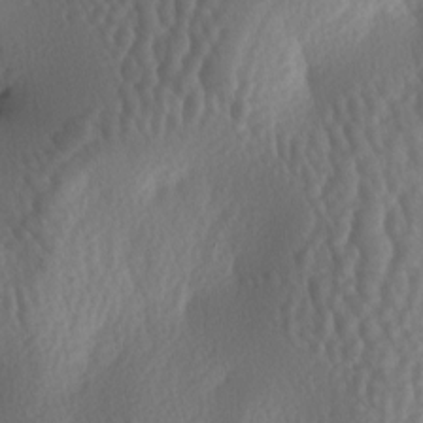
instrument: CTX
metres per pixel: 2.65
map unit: lAa
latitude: -5.9745
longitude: -128.4601
